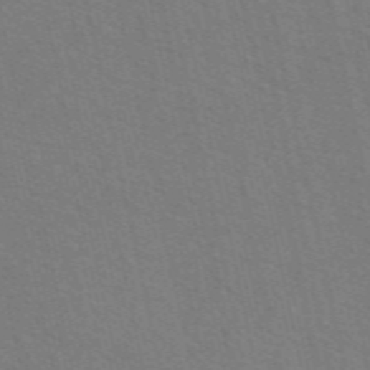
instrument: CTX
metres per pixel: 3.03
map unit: eAb
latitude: 51.1592
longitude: 111.1998
